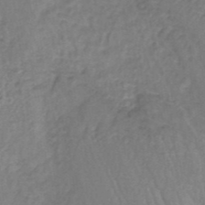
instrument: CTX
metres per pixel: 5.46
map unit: lHb
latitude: -37.5021
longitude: 58.9352
